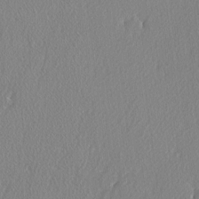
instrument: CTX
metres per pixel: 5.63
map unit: lAvf
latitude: -5.4832
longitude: -108.9891
